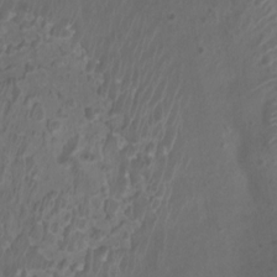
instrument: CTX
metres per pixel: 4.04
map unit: Htu
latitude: 3.1025
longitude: -20.9325
